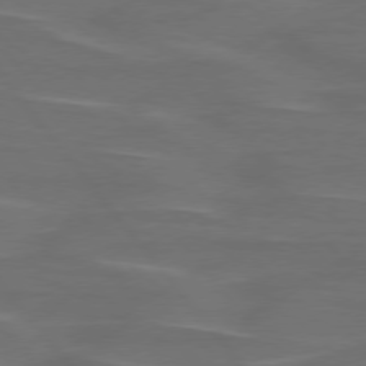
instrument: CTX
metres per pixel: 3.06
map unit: lApd
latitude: 75.8961
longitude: -79.8206
